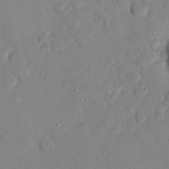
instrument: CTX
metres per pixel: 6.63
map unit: eHh
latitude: 26.0822
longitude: -76.5356
